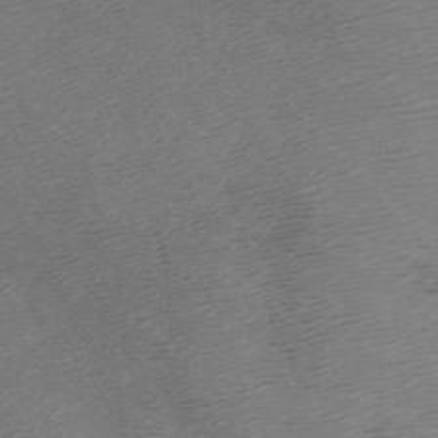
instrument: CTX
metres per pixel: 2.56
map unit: Htu
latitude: -5.5777
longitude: -72.4601
